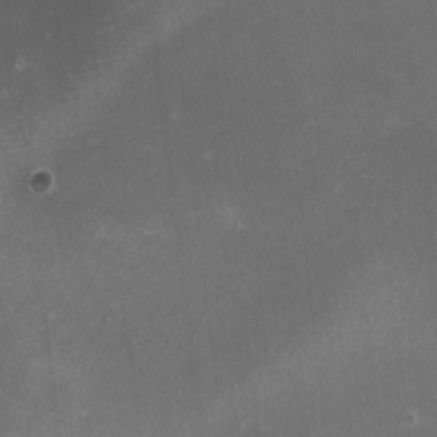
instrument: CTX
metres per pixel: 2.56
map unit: Nhu
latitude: -0.8597
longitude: -78.7247
